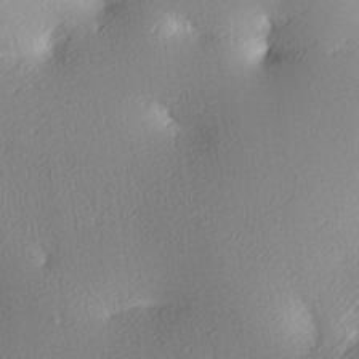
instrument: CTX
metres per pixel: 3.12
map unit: lAa
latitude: 4.2145
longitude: -116.4223
